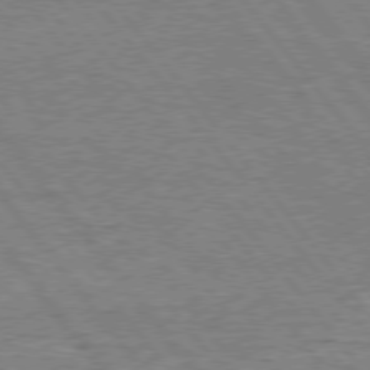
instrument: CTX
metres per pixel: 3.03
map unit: Hpe
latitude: 75.8583
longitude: -156.6868
